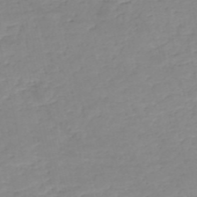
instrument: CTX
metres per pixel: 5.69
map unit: eHh
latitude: -52.7652
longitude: -24.6679
